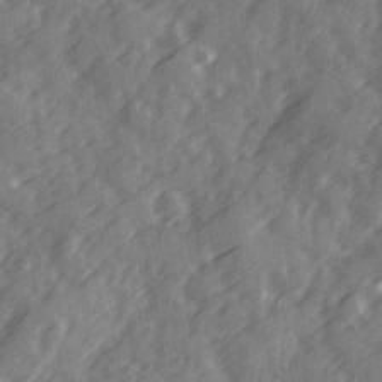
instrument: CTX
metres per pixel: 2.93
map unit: Ave
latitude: 19.2537
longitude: -131.2159
